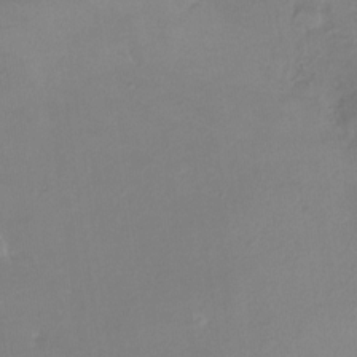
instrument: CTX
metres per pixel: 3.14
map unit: Nhe
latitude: -27.7288
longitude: -109.8205
